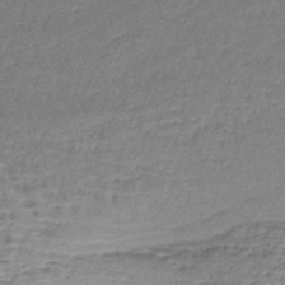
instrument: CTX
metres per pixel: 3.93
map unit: lHb
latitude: -43.6721
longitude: 58.1605
